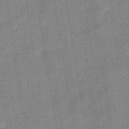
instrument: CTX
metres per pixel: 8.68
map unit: eHb
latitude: -36.1416
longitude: 73.8233
